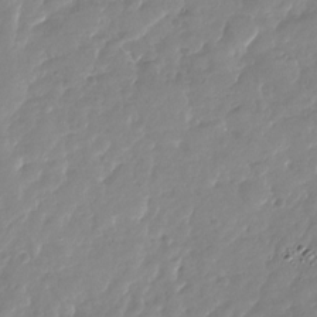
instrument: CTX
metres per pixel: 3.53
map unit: Nhu
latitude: -28.1606
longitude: -61.1970
